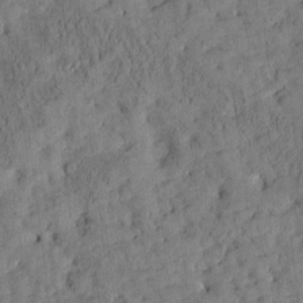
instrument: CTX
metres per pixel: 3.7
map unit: Htu
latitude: -3.1809
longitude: 174.7841
